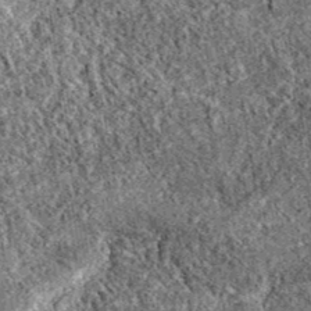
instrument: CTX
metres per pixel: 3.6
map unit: eAb
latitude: 38.2522
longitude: 111.3888
